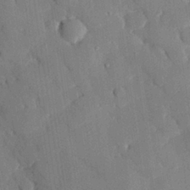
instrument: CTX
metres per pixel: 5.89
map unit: eHh
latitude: 28.0444
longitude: -79.9717
